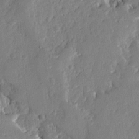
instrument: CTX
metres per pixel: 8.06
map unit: Ave
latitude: 12.9703
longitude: -136.8947
